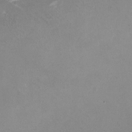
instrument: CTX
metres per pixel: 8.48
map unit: HNhu
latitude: -0.2173
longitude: -2.5357
